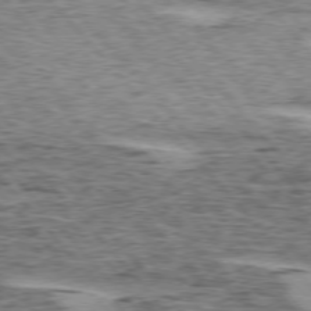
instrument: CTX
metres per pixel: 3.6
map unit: lApd
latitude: 75.7261
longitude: -77.6694
